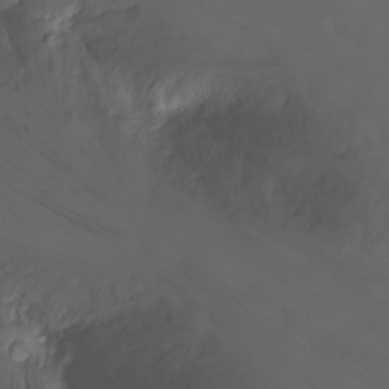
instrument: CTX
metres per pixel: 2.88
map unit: Ht
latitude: 1.1592
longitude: -36.4601
